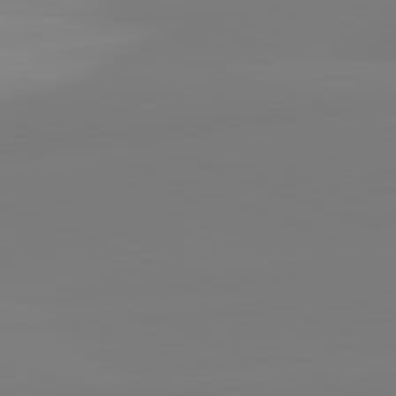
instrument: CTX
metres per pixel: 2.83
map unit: lApd
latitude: 82.0633
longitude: -159.8394
